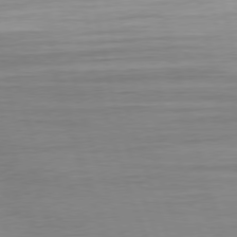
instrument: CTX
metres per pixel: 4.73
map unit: Ap
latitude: -77.0675
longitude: -73.0459
